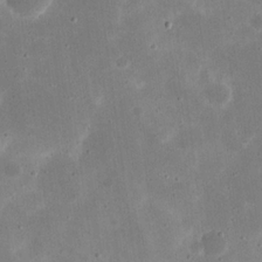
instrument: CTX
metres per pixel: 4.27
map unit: eHh
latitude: 21.5560
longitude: -67.6693
